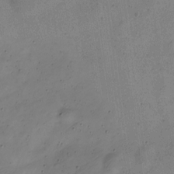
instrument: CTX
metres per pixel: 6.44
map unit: Nve
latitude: -24.5574
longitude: 106.5196
